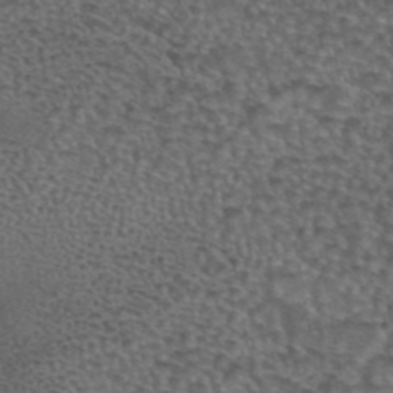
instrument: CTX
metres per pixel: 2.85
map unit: eAb
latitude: 43.9150
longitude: 104.1605
